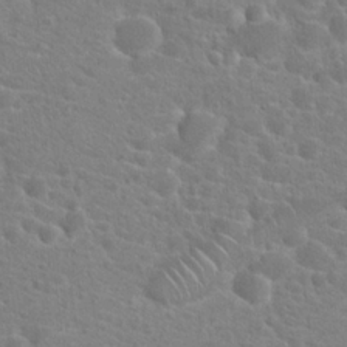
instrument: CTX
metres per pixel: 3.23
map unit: Hto
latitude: 21.5182
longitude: -39.3671
